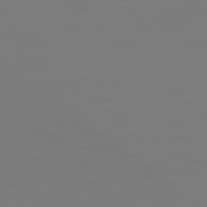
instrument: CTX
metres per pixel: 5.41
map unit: Hpe
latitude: 78.5168
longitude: 178.4818
